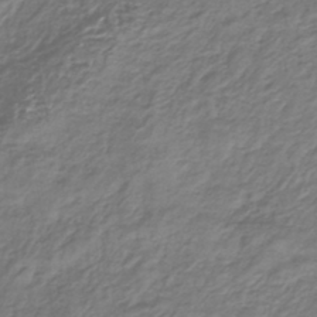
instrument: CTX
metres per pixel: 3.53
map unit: lHb
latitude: -39.5399
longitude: 71.7100
